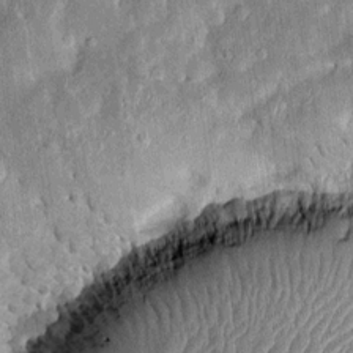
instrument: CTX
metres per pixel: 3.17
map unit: Htu
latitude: -0.4629
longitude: 149.9178
